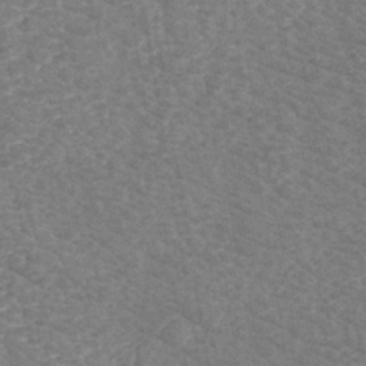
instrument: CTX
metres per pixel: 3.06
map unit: eHh
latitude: -40.8975
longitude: -29.7449
